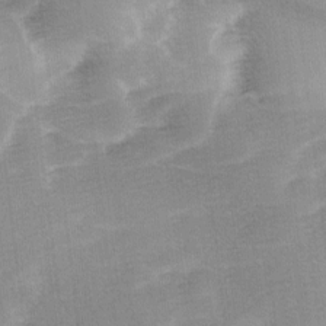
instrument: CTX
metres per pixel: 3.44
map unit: Ave
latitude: 10.8380
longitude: -106.8002
